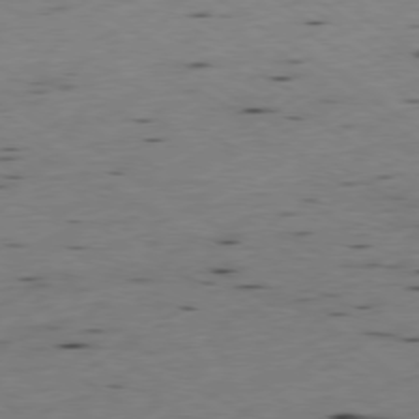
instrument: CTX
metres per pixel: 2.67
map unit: Ap
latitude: -77.8800
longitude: -71.3104
